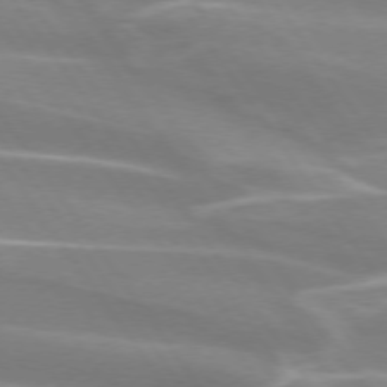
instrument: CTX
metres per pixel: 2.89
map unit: lApd
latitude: 74.0444
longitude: -62.3090
